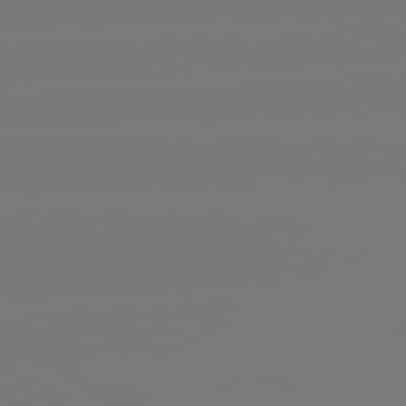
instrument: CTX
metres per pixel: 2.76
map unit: lApd
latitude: 81.9150
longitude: -135.9150
